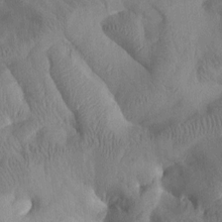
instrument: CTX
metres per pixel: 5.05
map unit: Htu
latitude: 2.2900
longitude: 179.4265
